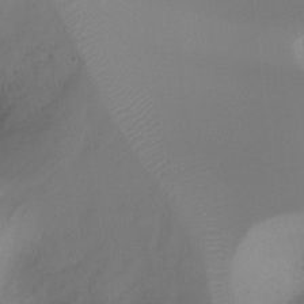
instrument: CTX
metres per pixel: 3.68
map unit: Ht
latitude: -10.2928
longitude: -28.5923
